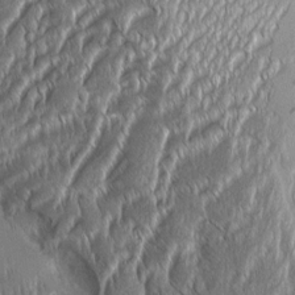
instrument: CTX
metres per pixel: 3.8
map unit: Aa
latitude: 8.6302
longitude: -130.5546
